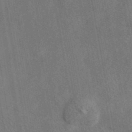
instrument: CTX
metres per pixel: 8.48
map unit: eAb
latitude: 42.8380
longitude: 109.4265
